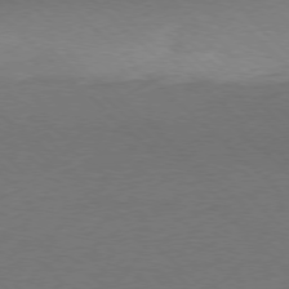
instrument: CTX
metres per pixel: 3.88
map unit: Ap
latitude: -77.9178
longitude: -92.2900
